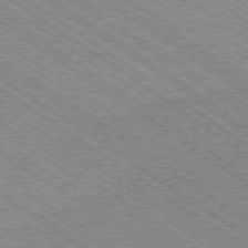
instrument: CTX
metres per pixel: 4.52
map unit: Ap
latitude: -79.0486
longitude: -79.0270
